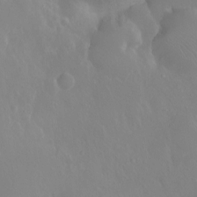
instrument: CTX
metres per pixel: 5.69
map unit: Ht
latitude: -11.3699
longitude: -43.8206
